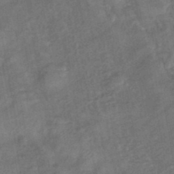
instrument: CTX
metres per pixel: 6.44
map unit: eHb
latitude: -43.1998
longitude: 82.4440
